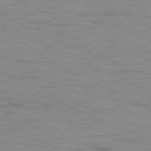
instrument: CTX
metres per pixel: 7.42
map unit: Ap
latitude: -78.4629
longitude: -73.5938
